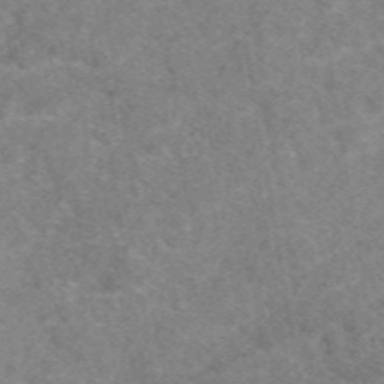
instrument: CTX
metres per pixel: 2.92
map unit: eAb
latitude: 48.6490
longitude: 111.1053
